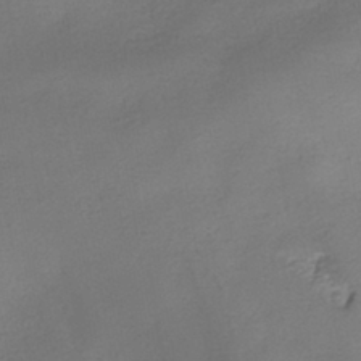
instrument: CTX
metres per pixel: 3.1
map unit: HNhu
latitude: -40.2928
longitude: 95.5021
